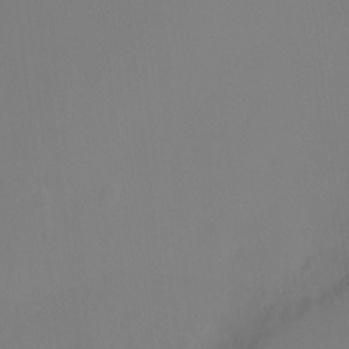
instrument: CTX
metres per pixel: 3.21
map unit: Ht
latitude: -6.3117
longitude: -20.4034
